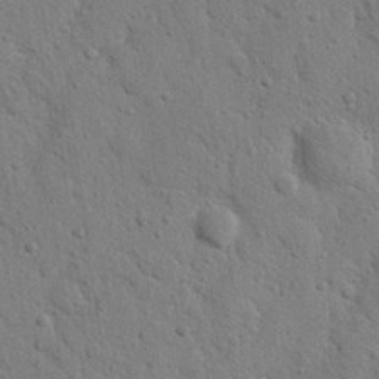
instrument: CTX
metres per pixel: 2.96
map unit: Nhu
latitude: 21.0270
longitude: -76.7813
